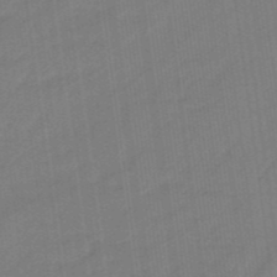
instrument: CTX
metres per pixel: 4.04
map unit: eHb
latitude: -46.5384
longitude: 87.4077
